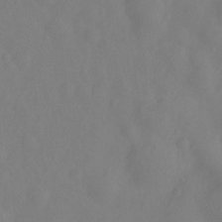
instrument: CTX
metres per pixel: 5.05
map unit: Hto
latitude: -11.8422
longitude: -39.1214
